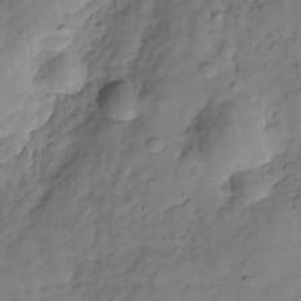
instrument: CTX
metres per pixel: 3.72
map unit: Hve
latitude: -29.4454
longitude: 93.1431
